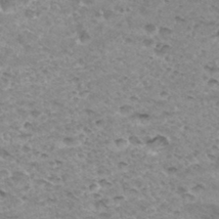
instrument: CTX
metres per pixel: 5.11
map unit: Hto
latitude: 34.4034
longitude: -39.8394
